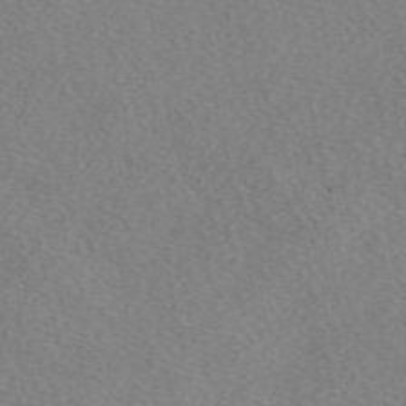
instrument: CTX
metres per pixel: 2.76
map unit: eAb
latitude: 48.9325
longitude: 107.3888
